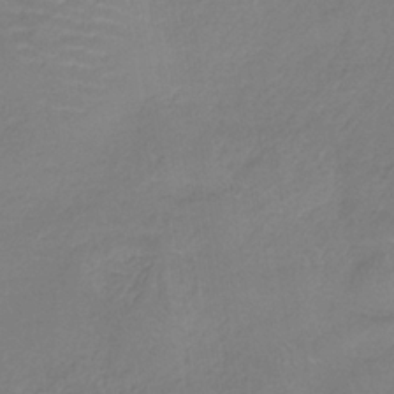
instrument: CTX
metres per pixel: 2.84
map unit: HNb
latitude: -35.2943
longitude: 55.4455
